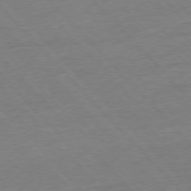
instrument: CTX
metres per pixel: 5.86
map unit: Ap
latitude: -77.3510
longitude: -95.4616
